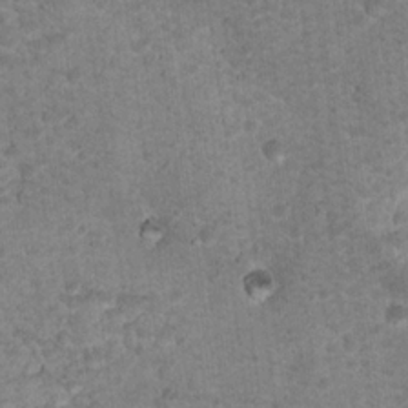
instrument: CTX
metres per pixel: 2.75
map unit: Nhu
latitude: 17.0270
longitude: -31.3104
